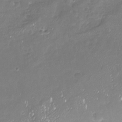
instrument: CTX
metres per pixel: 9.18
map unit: Nhu
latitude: -18.6707
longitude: -58.1200
